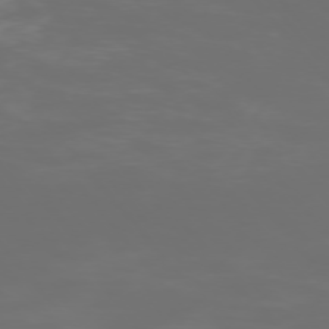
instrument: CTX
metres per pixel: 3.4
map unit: Ap
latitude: -75.8045
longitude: -83.9717
